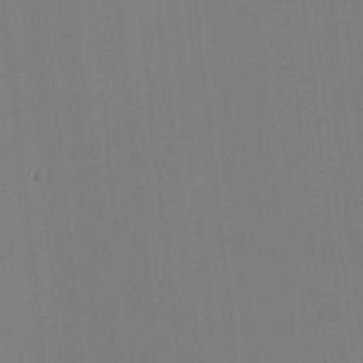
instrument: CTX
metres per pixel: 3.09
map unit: HNhu
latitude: 7.5182
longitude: 1.7289
